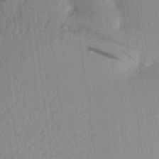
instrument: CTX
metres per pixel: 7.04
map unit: Aa
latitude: 22.3278
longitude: -147.5560
